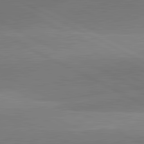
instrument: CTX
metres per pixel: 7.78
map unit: lApd
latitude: 81.9150
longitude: 134.4629
